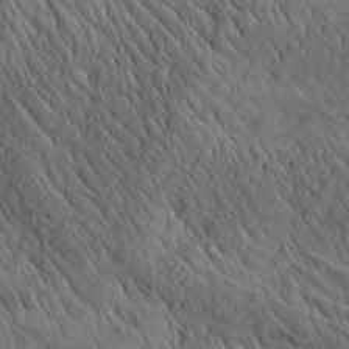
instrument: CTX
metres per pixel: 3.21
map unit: Aa
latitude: 26.6302
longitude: -142.1767
